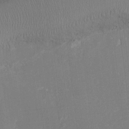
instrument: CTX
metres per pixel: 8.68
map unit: Ht
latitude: -6.6518
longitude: -25.9717
